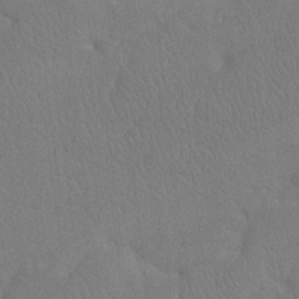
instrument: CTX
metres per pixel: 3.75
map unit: Htu
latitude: -7.6910
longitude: -33.8961
